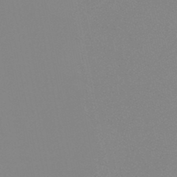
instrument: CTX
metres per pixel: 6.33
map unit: lHb
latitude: -48.1984
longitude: 64.4251
